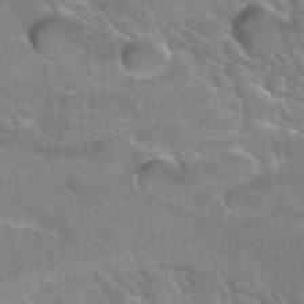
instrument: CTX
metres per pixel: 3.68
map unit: Hto
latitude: 36.1011
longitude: -47.0648
